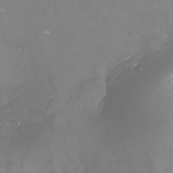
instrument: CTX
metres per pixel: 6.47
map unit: Nhu
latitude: -24.1984
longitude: -57.7071
